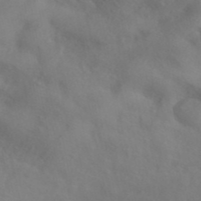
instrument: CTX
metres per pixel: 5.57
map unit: ANa
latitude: 42.6302
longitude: 54.2929
